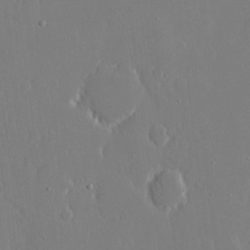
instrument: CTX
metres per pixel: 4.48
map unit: eHh
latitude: 14.6491
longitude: -70.9514
